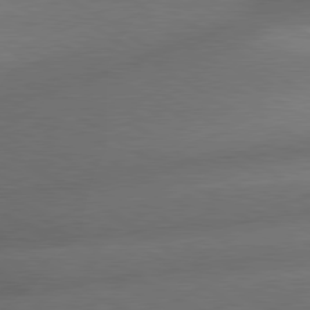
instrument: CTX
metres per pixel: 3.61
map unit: lApd
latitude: 79.6127
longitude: -154.9703
